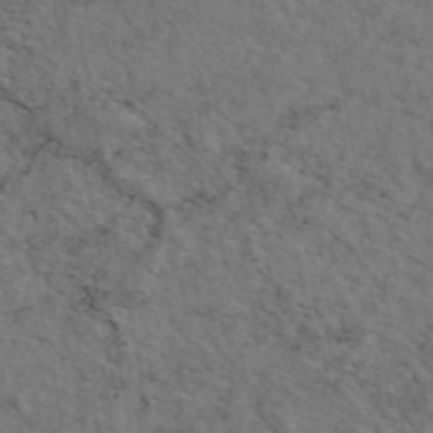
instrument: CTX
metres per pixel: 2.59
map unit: eAb
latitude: 46.6113
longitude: 118.4062
